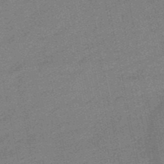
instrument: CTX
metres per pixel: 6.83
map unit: lHb
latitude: -49.7100
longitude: 79.4643
